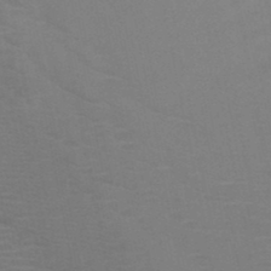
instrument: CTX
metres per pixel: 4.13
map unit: HNb
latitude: -46.8408
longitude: -44.9136
